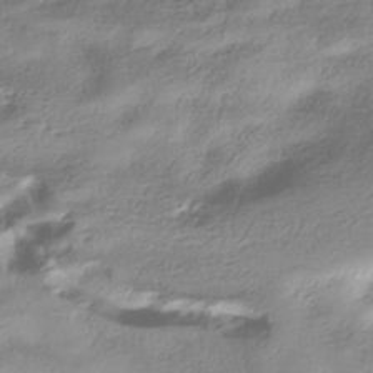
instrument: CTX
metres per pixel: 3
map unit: HNhu
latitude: -40.9730
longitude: 102.2173
